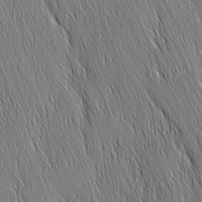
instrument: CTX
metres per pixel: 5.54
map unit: Nhu
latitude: -6.1794
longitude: -150.3467
